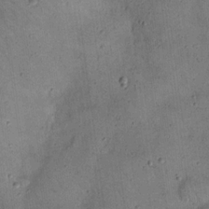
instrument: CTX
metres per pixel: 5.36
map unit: eHh
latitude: 20.4601
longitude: -59.9339
